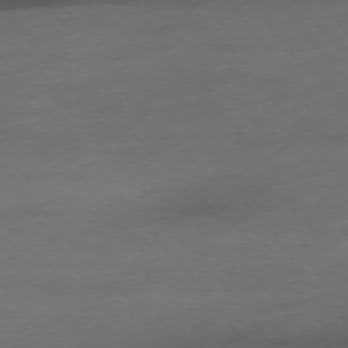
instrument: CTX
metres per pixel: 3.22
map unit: Hpe
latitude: -75.9745
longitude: -12.3090
